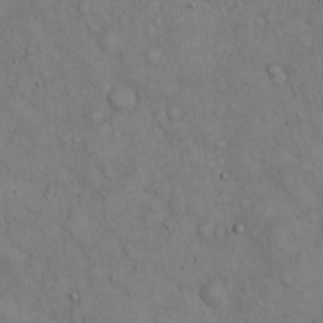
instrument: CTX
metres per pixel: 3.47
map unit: Hto
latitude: 14.6491
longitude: -58.1011
